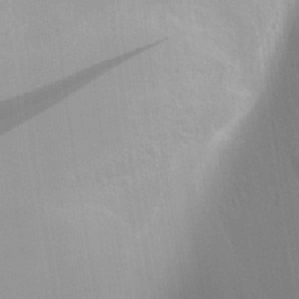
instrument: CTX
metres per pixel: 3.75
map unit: Aa
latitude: 26.5357
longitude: -138.1956
